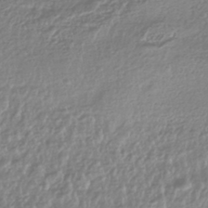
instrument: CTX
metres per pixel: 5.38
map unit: HNhu
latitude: -44.0472
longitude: 98.1228
